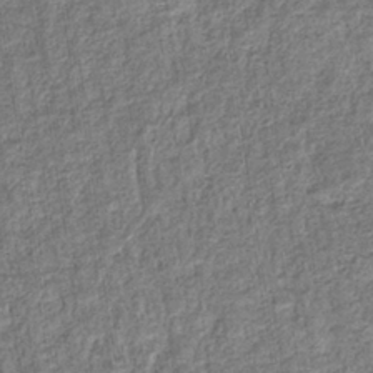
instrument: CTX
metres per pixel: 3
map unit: eHb
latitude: -36.4629
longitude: 79.7666
